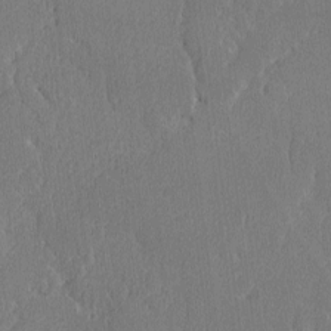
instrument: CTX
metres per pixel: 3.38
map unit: lAvf
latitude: -8.6518
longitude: -113.4615
